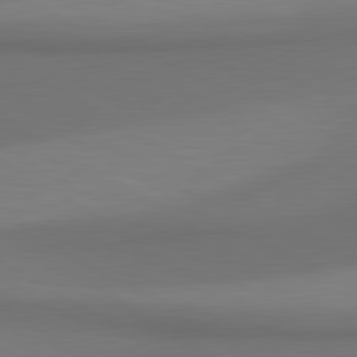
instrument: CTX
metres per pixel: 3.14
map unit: lApd
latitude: 80.7624
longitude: 160.1984
